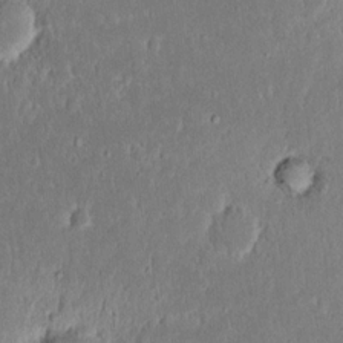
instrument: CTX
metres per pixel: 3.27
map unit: eHh
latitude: 16.7813
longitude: -72.8947
